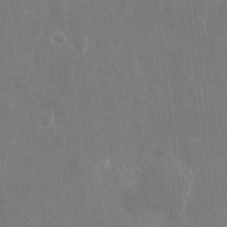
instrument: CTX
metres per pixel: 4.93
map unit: eHh
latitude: 8.6491
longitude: -71.4426
